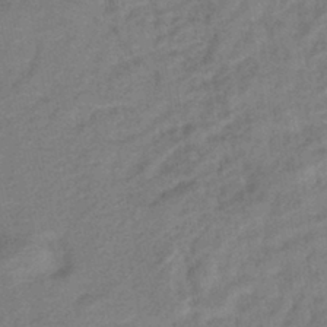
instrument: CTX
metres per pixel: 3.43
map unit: eHb
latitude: -41.6155
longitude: 82.9542
